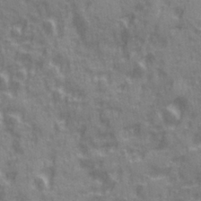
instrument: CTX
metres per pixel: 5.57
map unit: Ave
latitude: 20.1011
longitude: -132.4601
